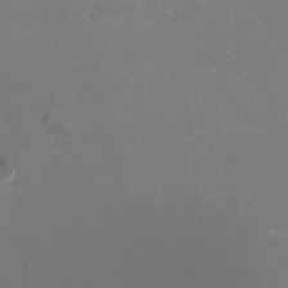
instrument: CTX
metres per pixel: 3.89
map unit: HNhu
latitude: -2.2928
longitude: -1.1592
